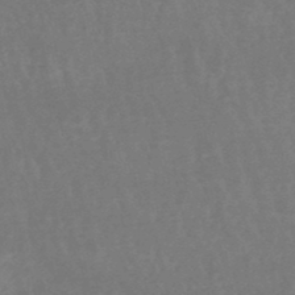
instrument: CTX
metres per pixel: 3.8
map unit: lHb
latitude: -47.9556
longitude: 73.9745
